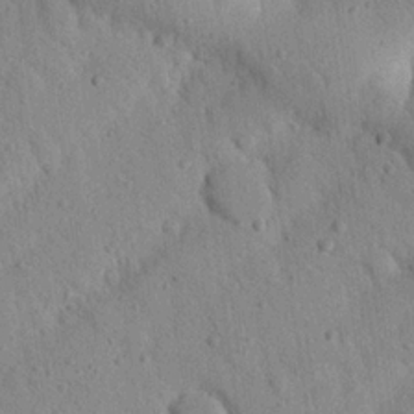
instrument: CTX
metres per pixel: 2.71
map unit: Nhu
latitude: 22.3656
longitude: -76.1577
